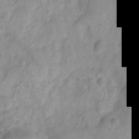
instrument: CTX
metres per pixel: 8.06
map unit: Ht
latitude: -9.5210
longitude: -22.3467
